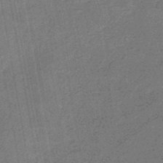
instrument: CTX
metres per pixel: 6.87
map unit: eHb
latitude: -45.3132
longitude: 88.5762
